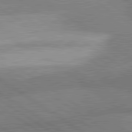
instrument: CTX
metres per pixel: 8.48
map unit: lApd
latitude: 81.3104
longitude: 140.5385
